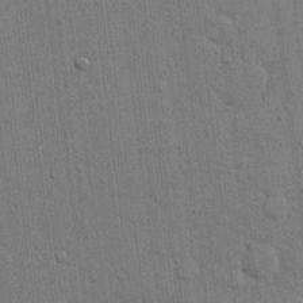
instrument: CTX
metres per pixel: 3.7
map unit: eHh
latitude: 15.4805
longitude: -69.1025
